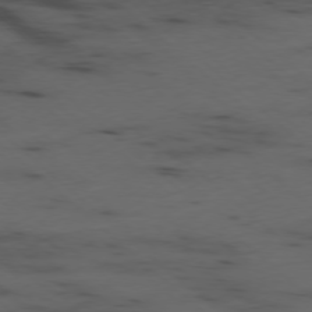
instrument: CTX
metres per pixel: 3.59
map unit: Ap
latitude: -78.3495
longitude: -61.0458
